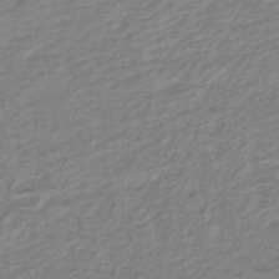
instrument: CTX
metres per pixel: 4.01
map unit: lHb
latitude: -41.5210
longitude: 76.7274
